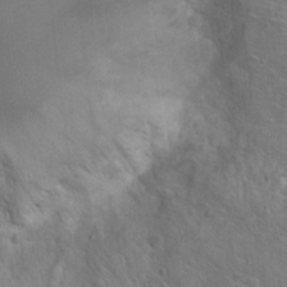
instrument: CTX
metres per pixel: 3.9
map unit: Hto
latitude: 17.5371
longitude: -42.3278
